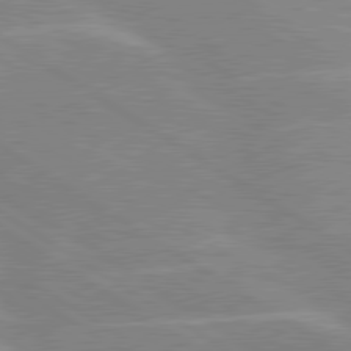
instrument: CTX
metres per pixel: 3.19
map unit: lApd
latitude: 80.0633
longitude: -122.4790
